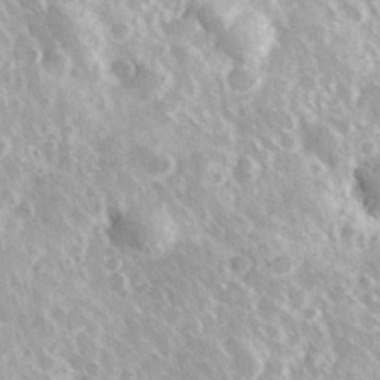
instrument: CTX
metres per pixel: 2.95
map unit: Hve
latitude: 24.6112
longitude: 146.5951
